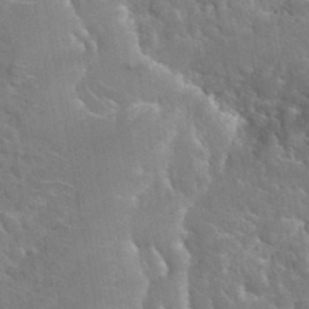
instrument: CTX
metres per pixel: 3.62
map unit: Hto
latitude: 35.3292
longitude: -49.0269
